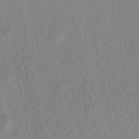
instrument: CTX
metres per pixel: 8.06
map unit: lHb
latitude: -49.2565
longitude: 72.1417
